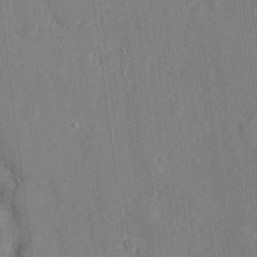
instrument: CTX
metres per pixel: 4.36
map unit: eHh
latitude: 5.6694
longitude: -72.8380
